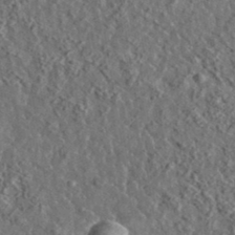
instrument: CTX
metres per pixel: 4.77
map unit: lHvf
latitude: 37.0081
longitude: -88.9514
